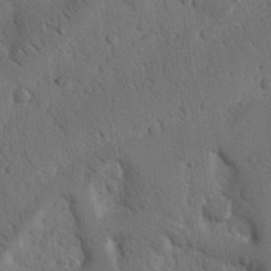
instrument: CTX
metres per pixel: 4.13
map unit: Nhu
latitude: 14.7436
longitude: -79.0270
